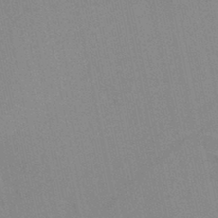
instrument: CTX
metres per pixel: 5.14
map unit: HNb
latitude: -45.4077
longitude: -41.9717
